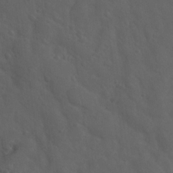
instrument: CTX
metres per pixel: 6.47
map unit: Hto
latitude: 18.7813
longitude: -53.8772
